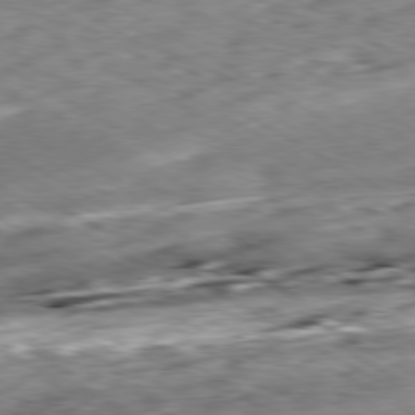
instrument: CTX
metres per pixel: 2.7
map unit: Hpe
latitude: -80.5196
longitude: 23.1053
